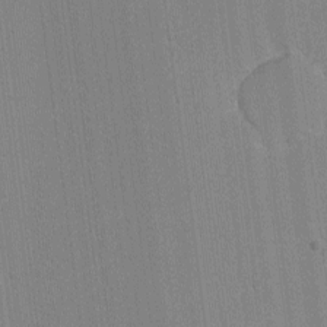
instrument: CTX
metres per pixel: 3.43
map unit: lHvf
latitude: -11.8989
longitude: -104.5735
